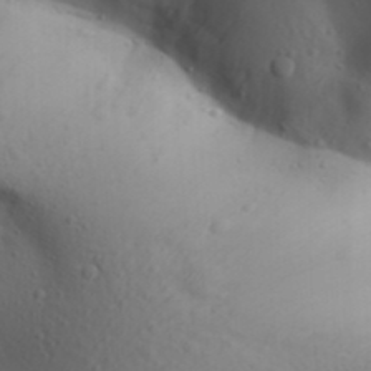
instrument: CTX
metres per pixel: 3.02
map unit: Aa
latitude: 30.8758
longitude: -146.1200
